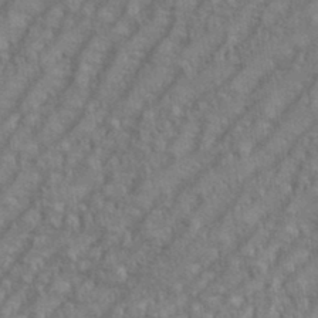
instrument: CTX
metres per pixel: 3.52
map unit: eHh
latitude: 35.5371
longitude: -133.7828
